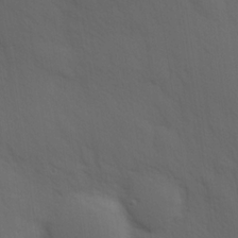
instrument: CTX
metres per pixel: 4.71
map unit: Hve
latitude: 19.5938
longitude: 150.5952
